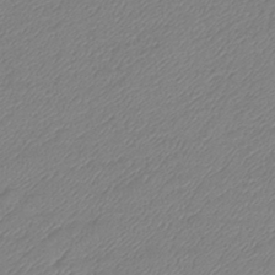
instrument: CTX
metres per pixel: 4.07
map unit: eHb
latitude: -42.1605
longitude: 82.0283
